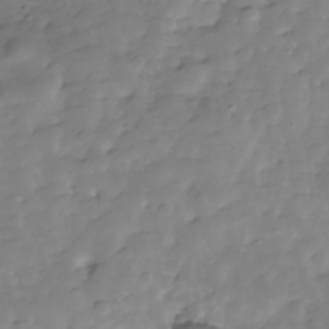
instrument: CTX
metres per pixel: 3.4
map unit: Hve
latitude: -29.1998
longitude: 91.5588
